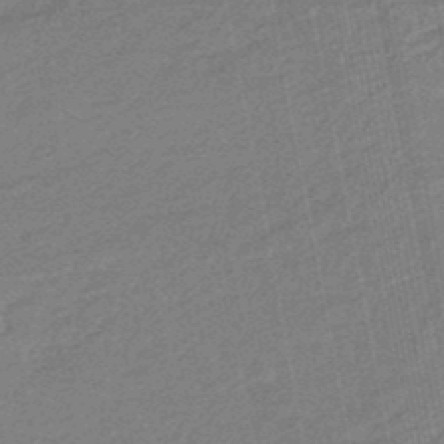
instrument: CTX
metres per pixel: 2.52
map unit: HNhu
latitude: -47.4454
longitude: 89.8044
